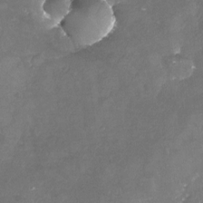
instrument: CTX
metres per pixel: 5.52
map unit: Nhu
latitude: -24.1606
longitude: -57.5182
